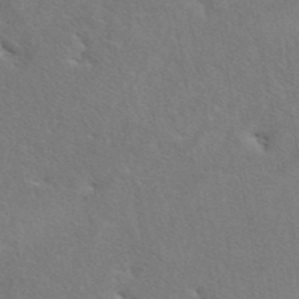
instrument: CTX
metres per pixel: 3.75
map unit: eAb
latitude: 41.9528
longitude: 107.9556
